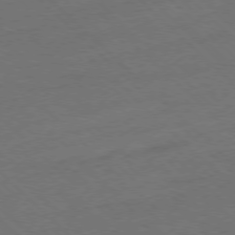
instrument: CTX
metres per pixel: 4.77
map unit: Ap
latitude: -77.9556
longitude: -69.1214
